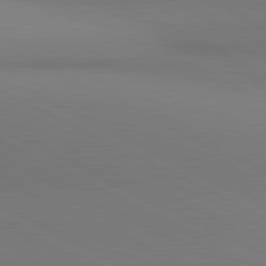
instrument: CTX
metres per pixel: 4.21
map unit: lApd
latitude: 81.0269
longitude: 145.3510
